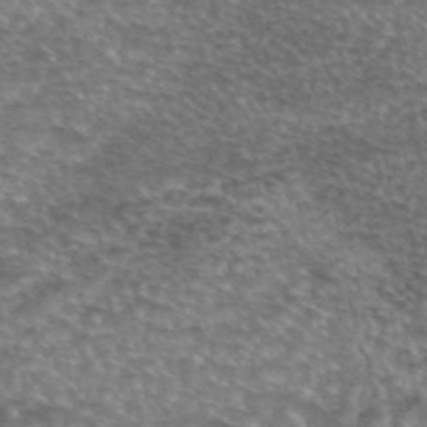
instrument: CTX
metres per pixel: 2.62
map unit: eAb
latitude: 45.3104
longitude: 103.9367
